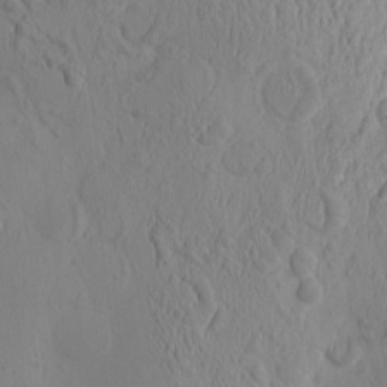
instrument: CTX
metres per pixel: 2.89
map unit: eHh
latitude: -1.5588
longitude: 16.0283
